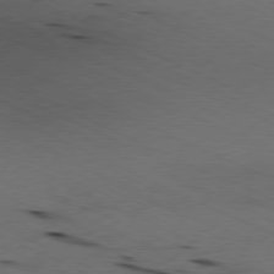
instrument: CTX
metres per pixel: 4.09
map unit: Ap
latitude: -80.0094
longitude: -67.7638
